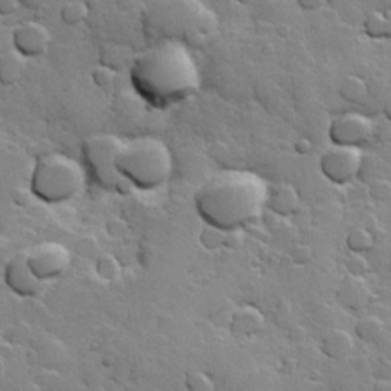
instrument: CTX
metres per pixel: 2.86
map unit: Hve
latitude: 23.8961
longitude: 148.9542
